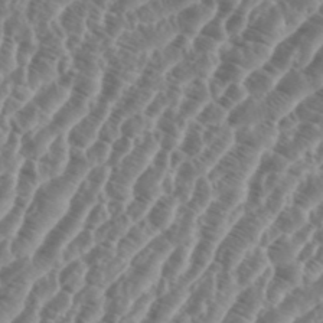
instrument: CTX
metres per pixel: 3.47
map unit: eHh
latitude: 36.7246
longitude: -135.2726
